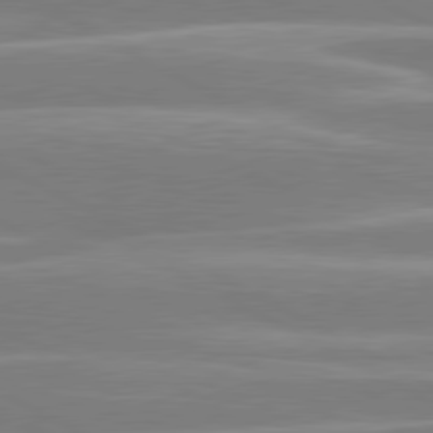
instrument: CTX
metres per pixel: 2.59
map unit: lApd
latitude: 80.6679
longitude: -134.4223
